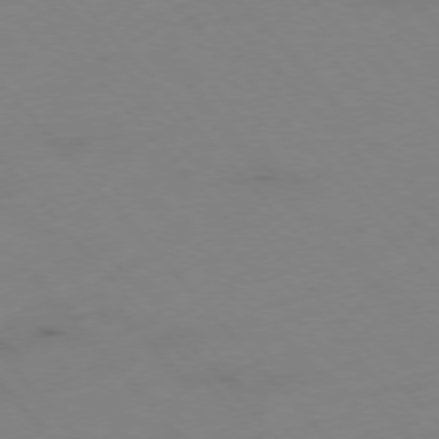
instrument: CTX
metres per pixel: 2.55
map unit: Hpe
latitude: -76.4818
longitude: -19.7071
